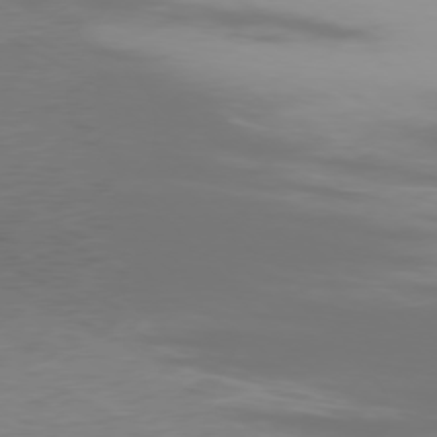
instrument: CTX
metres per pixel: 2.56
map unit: Ap
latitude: -77.2754
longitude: -73.8773
